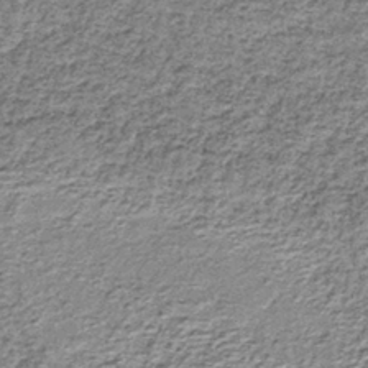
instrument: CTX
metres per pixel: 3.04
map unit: lHb
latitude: -37.7477
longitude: 66.1984
